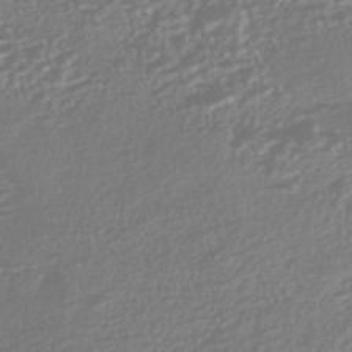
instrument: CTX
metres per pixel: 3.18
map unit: HNhu
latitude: -44.6141
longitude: 100.5573
